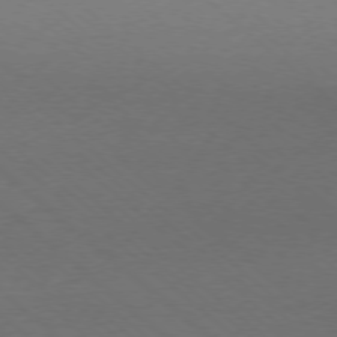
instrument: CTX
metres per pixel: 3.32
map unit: Ap
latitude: -78.2172
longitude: -96.9891
